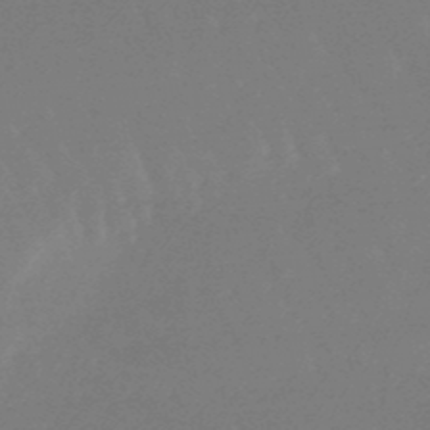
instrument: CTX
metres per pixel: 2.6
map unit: lHb
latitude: -48.8786
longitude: 66.4251
